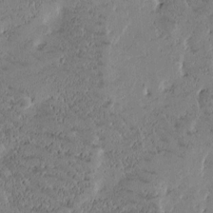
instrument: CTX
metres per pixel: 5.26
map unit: Htu
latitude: -1.9745
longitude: 176.1984
